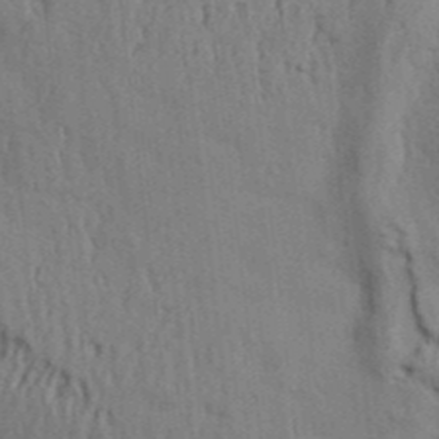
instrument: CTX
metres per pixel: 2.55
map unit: Aa
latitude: 32.5357
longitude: -135.5371
